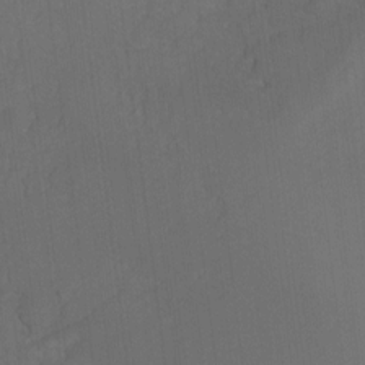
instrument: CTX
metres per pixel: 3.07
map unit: Ht
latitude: -7.5966
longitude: -36.7246
